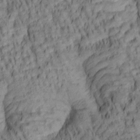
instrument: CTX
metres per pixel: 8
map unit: lAa
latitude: 5.8016
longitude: -116.1389
